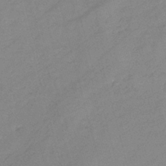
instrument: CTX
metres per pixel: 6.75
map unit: lHb
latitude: -40.1228
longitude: 76.1795
